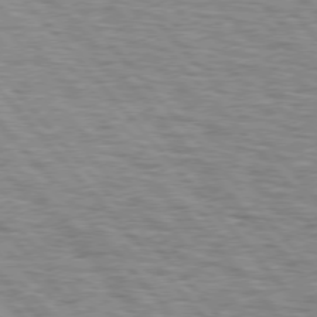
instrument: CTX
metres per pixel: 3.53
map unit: lApd
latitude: 75.8205
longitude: -82.7624
